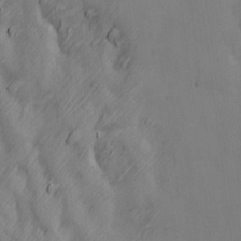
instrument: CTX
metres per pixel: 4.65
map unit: Ave
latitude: 13.3860
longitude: -105.0459
